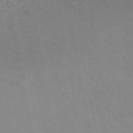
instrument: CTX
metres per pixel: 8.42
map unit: ANa
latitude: 49.6127
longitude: -71.8583
